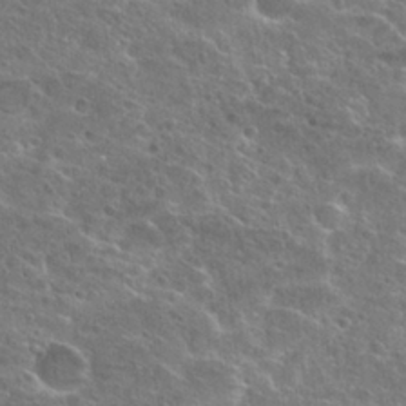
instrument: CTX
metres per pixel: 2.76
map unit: Hto
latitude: 25.3292
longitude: -45.4993
